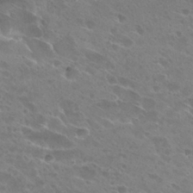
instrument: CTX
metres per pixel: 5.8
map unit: Hto
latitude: 27.5182
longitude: -40.4412
